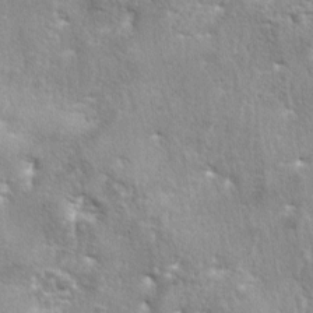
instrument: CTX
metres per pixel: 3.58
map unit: lAa
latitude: -5.5777
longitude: -125.6694
